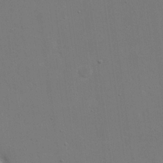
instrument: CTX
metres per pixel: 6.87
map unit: eHh
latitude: 19.1781
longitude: -69.4616
